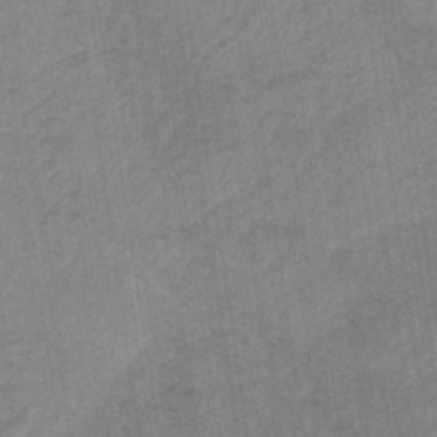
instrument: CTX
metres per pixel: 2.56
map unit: HNb
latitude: -33.4455
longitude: 62.6140
